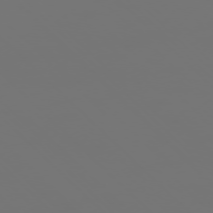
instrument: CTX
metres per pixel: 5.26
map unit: Ap
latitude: -77.1431
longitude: -62.1011
